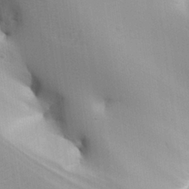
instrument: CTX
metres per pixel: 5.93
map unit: Aa
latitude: 27.6883
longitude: -129.3670
